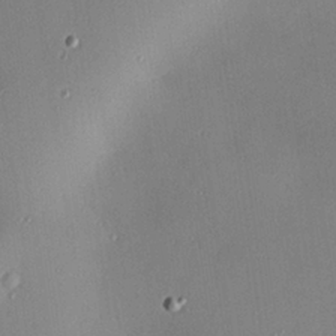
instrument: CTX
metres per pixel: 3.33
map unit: Hve
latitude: 25.9150
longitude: -91.0647
